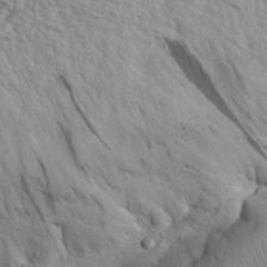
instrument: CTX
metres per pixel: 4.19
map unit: Aa
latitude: 30.4223
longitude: -133.8017
